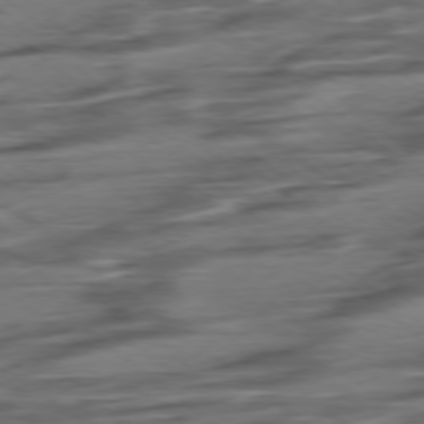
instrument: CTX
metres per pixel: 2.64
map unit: Hpe
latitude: -78.6896
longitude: -19.6882
